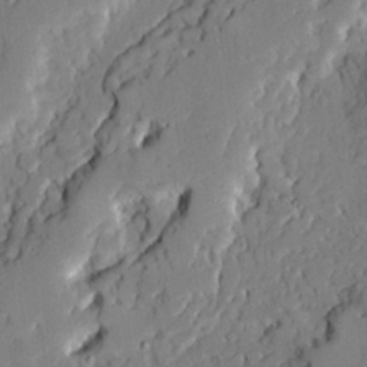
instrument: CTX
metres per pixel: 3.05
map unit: Ave
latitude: 22.0633
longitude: -129.8205
